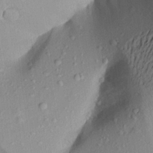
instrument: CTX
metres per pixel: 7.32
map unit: Aa
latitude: 22.4979
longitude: -149.8961
